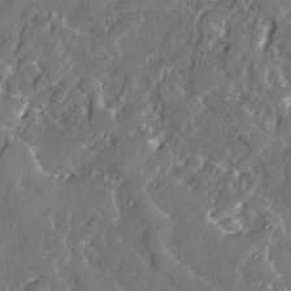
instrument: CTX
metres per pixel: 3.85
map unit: lAvf
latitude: -1.8990
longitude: -107.2537
